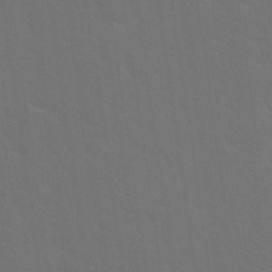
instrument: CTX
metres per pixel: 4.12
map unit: Hto
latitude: 18.2333
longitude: -36.5735
